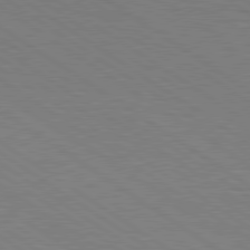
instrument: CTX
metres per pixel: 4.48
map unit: lApd
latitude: 79.5749
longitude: 168.8408
